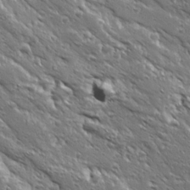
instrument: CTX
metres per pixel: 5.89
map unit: Ave
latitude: 19.5749
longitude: -137.0459
